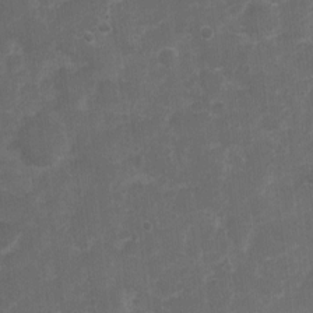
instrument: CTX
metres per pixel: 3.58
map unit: Nhu
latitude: 3.0080
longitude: -16.7246
